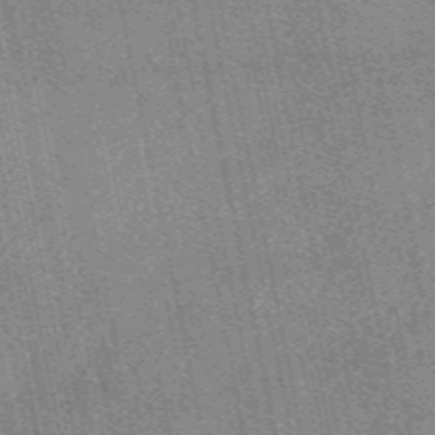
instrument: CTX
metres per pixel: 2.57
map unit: eAb
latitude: 48.8947
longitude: 104.6896
